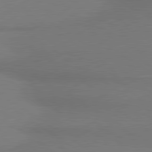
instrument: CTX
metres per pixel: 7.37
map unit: lApd
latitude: 79.8773
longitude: 178.7652
